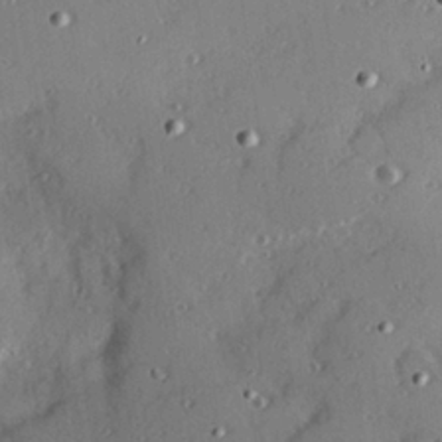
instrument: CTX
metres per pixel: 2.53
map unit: Hve
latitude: 26.1767
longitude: -93.6882
